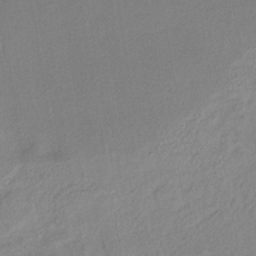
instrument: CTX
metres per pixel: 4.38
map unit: lHb
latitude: -39.1431
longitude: 68.6707
